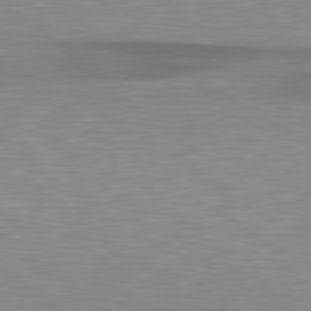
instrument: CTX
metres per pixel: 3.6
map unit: lApd
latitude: 79.4238
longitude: -88.3279
